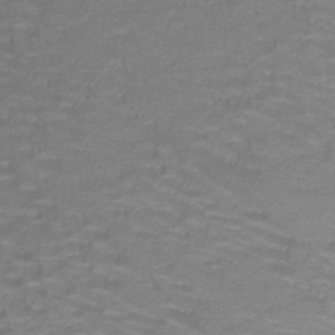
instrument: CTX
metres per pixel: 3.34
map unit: lHb
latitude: -42.1794
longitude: 58.6896
